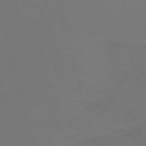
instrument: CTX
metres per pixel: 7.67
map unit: Nve
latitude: -59.7477
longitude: 60.3873
